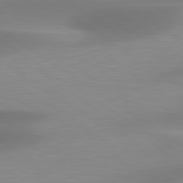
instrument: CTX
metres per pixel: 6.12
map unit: lApd
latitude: 79.5938
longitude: -92.5923
